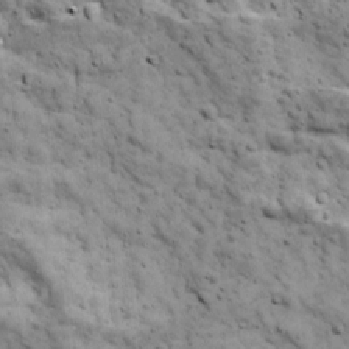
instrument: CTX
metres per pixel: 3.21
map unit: Ave
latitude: 17.4237
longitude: -134.1955
